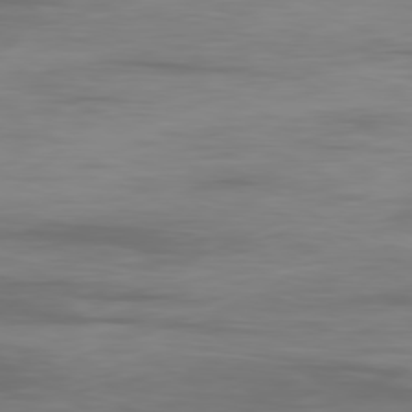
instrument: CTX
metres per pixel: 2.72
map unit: Ap
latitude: -79.8611
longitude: -92.6112
